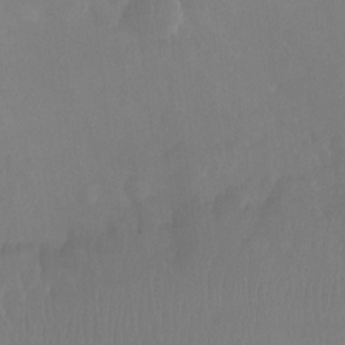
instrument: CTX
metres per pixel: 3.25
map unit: Ht
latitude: -8.2172
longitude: -31.6316
